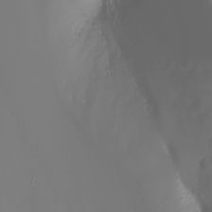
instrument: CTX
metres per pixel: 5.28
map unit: Htu
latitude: -4.1794
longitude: -88.6113
